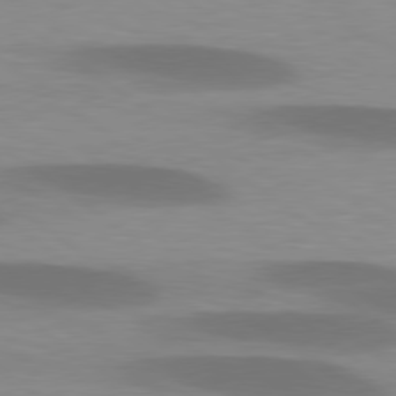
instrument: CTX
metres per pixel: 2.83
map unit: lApd
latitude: 79.1403
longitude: -47.7450
